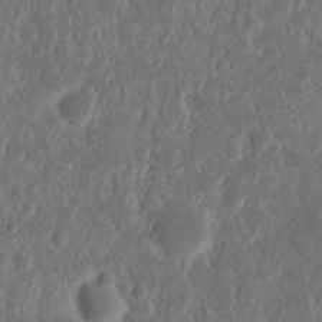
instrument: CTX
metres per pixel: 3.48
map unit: Nhu
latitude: 14.7247
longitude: -73.6127
